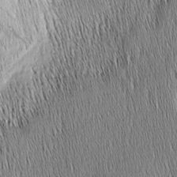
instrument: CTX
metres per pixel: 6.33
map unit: Nhu
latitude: -4.5007
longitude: -151.6505
